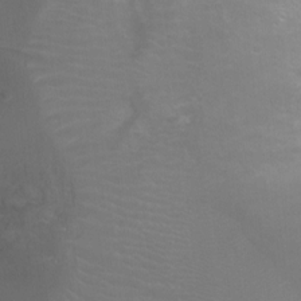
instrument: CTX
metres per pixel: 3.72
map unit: Ht
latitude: -5.8422
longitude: -28.3278
